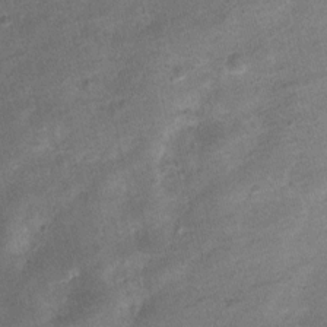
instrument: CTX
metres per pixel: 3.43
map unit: Nhu
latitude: 3.4615
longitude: -16.2144
